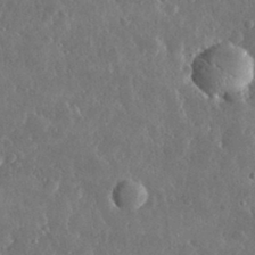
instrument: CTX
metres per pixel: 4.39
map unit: lHvf
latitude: 33.1214
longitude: -90.1389
